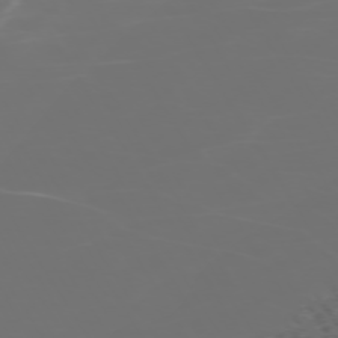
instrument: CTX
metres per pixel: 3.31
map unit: Hpe
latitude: -74.2362
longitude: 4.2739
